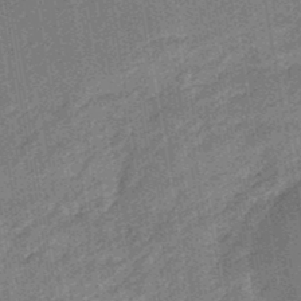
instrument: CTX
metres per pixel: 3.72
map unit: eHb
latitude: -48.0661
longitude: 85.3887
